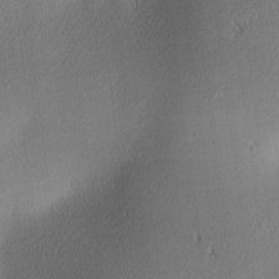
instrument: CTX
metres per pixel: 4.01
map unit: lAa
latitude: 2.1766
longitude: -117.6316
